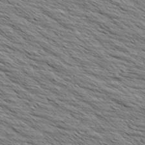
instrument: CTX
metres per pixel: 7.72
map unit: Aa
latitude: 8.2712
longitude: -137.9906
